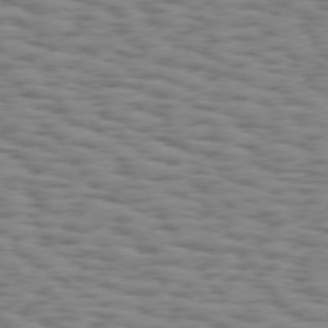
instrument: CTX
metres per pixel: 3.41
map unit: Hpe
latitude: 73.8962
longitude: -132.8947
